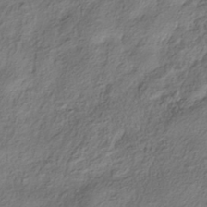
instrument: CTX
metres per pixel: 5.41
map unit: HNhu
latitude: -38.8975
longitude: 107.2943
